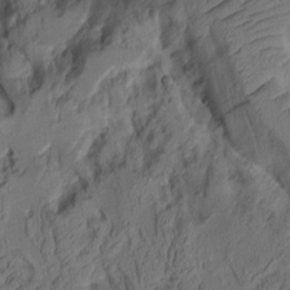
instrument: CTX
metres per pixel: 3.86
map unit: Aa
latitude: 9.1214
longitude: -127.0081
